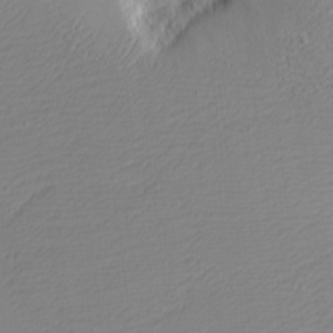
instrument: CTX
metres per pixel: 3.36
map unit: eHh
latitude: -4.1228
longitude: -81.3104
